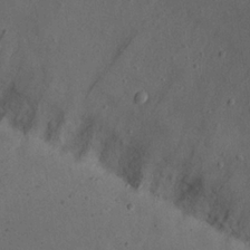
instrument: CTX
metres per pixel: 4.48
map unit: eHh
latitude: 22.8758
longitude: -68.9703
